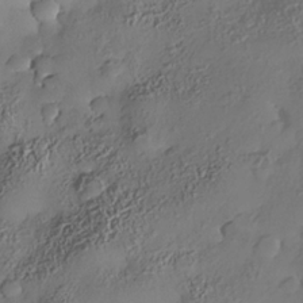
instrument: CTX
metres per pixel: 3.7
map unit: Nhe
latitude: -35.7855
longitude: -144.6868
